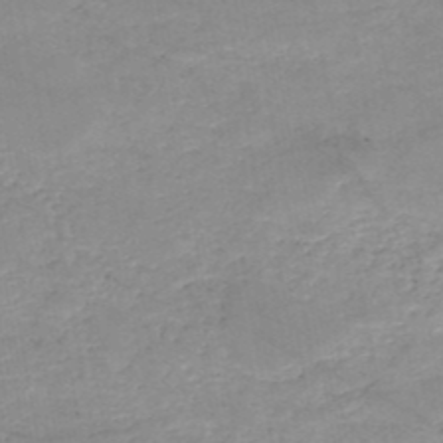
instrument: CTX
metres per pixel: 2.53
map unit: HNb
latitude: -50.0472
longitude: -39.7450
